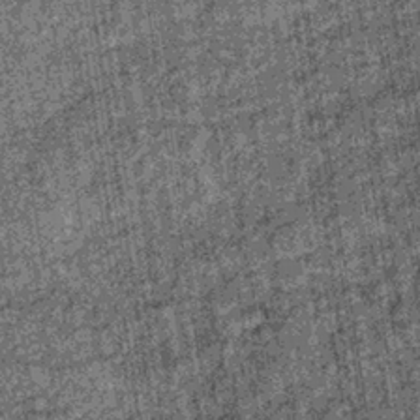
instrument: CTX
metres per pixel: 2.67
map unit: lHb
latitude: -36.5007
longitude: 67.1620
